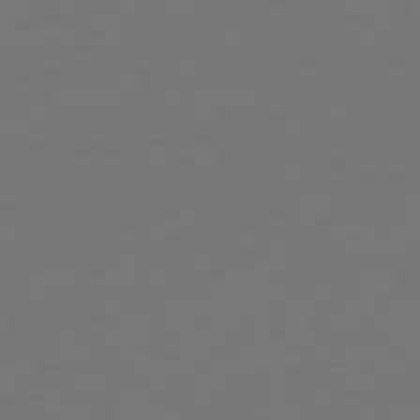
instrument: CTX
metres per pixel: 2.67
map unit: Hpe
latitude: 73.5183
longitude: -127.4993
